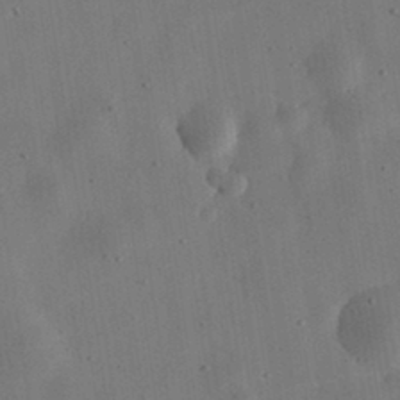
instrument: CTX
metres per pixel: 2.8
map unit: eHh
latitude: 32.6868
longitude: -75.9150
